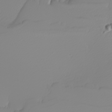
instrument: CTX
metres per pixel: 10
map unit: Nhu
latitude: -5.4076
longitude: -94.5735
